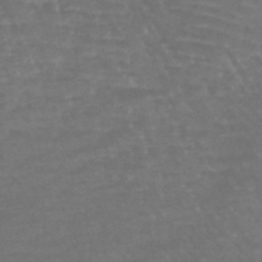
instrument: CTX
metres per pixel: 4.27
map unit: lHb
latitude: -43.3131
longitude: 75.6155
